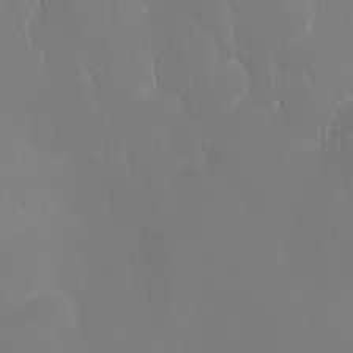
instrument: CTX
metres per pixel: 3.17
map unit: Ave
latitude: 2.1389
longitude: -113.5371
